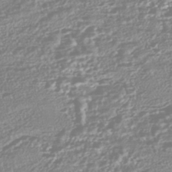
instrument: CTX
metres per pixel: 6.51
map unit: HNhu
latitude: -44.2928
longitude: 100.9163
